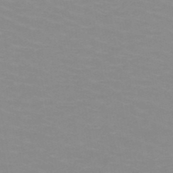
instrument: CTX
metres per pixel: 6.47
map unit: HNb
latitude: -48.3496
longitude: -46.4601
